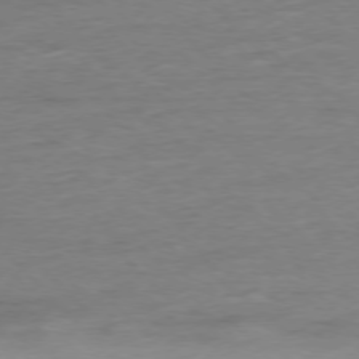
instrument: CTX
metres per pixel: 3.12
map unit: Ap
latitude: -76.8786
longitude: -89.2726
